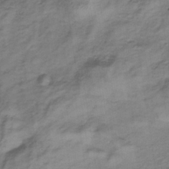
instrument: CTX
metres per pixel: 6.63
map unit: lHb
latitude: -33.4644
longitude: 66.0283
